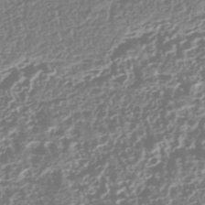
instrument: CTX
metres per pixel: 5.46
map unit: HNhu
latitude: -42.9730
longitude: 106.8786
